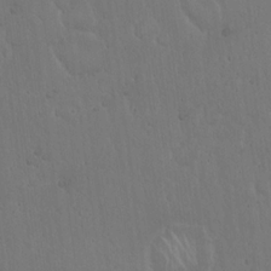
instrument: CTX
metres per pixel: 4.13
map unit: Hto
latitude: 18.4034
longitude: -59.9717
